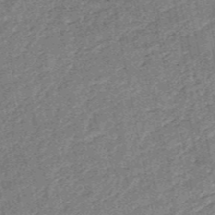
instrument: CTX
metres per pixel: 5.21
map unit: HNb
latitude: -53.1809
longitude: -49.1592
